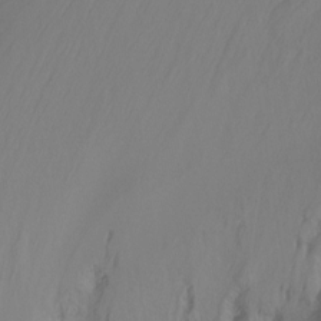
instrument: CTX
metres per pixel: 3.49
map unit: Ht
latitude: -15.5022
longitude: -42.7813
